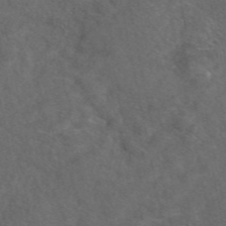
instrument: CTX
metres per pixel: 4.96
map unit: eAb
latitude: 47.8584
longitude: 111.4454
